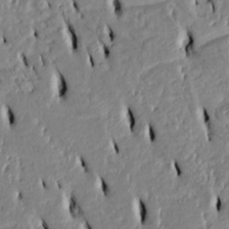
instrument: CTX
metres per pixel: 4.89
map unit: Htu
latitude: 3.1781
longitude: 151.2565
